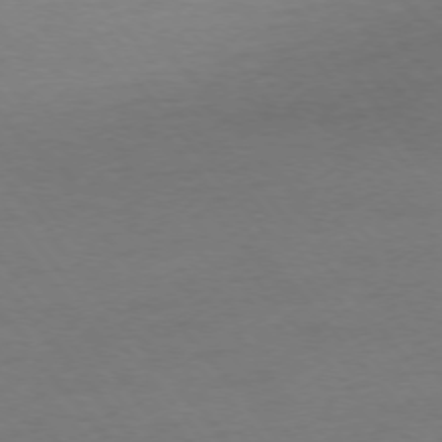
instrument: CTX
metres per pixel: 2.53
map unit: Ap
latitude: -76.0661
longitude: -89.1404
